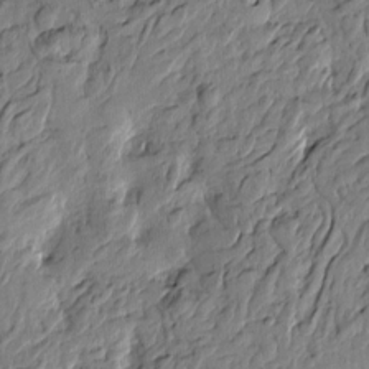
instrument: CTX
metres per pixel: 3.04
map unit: Htu
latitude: -2.9919
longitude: 179.4643
